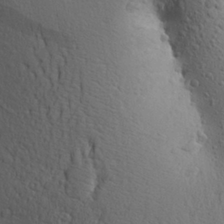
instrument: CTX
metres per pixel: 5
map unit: Aa
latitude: 27.1592
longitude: -144.1767
